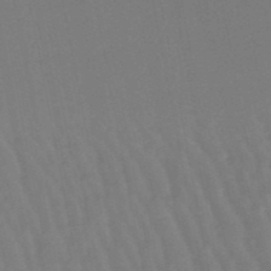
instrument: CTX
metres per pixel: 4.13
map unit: lHb
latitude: -49.8423
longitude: 70.7274
